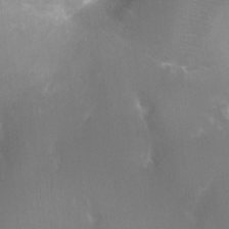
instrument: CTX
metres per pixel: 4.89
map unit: Ht
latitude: -17.2376
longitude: -44.2144
